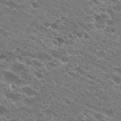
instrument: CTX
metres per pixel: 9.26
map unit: Hto
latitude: 26.7246
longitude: -42.2334
